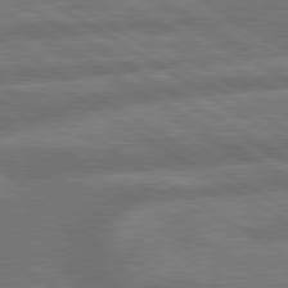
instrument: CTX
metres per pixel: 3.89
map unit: lApd
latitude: 79.7639
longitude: -165.7072
